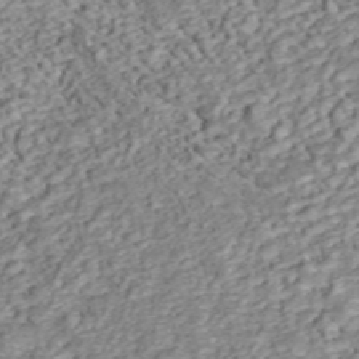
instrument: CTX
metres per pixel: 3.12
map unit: ANa
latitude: 45.7827
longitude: 25.1620
